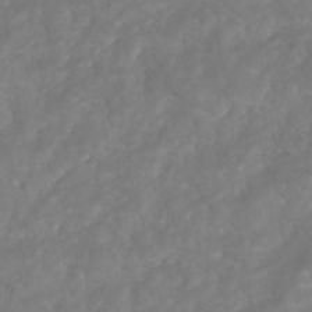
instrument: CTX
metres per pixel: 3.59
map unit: ANa
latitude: -41.7666
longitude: 104.9164
